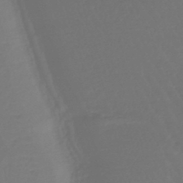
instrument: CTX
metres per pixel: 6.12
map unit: lHb
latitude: -43.8989
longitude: 78.0283
